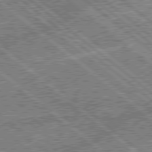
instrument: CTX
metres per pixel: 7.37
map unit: lApd
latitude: 78.9136
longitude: -143.5371
